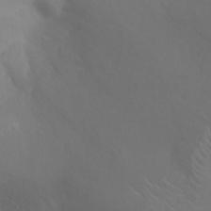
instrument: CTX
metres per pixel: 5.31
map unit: Ht
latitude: -9.3321
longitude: -20.5168
